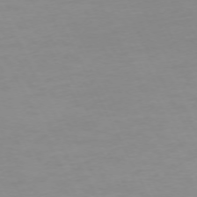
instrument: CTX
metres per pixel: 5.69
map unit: Ap
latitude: -73.0297
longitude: -69.9150
